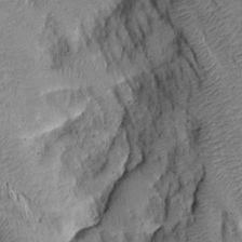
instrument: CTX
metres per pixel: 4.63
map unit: Aa
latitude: 14.8002
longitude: -146.4034
